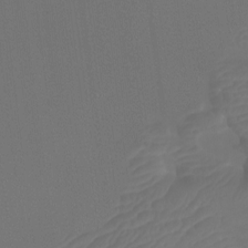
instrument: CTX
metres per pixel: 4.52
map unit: Nhu
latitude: -9.7100
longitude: -70.3845
